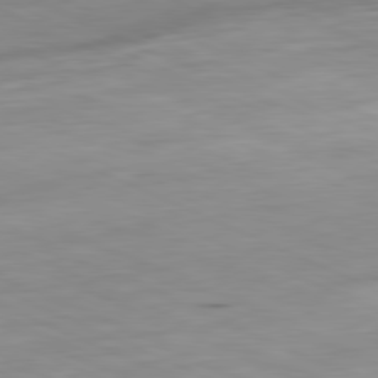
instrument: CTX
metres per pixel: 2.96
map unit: Ap
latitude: -81.6722
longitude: -69.3482
